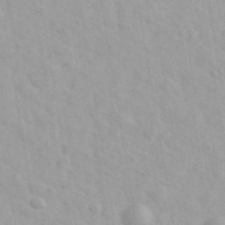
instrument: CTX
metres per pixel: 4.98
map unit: Ave
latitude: 39.7450
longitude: -106.9325
